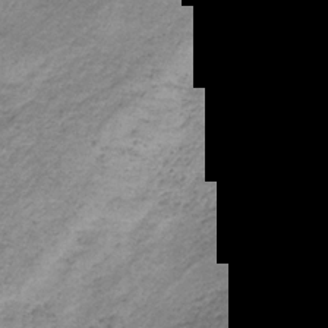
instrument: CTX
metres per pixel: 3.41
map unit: HNb
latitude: -33.3321
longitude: 61.5966
